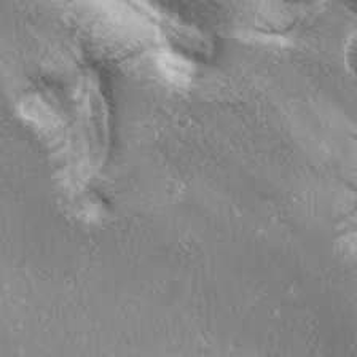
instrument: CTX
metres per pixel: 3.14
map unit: lAa
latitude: -4.1605
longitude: -125.6316
